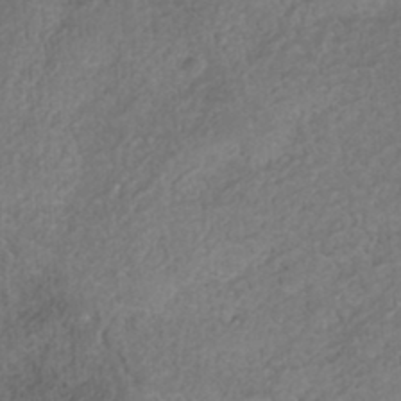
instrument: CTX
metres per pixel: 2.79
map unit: Nhe
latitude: -38.8597
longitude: -148.4979
